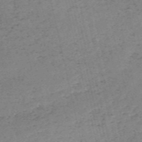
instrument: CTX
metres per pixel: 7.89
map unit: HNb
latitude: -55.4077
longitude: -43.1025
